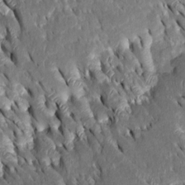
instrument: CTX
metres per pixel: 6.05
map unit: Htu
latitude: -0.9164
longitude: 149.2754
